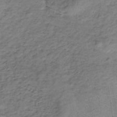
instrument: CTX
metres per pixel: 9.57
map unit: lHb
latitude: -33.5399
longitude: 65.6722
